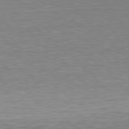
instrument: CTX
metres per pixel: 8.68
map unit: Hpe
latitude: 78.5168
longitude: -167.7449
